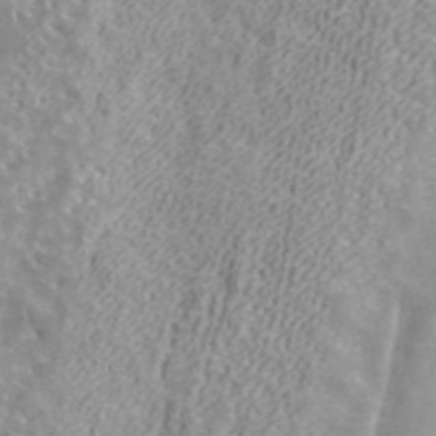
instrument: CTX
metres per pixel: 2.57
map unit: ANa
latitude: 40.2333
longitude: 34.8030
